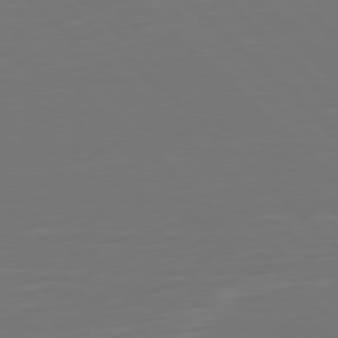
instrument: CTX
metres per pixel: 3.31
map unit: Ap
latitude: -79.7099
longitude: -55.4048
